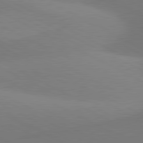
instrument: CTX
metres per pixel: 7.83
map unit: lApd
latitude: 80.9136
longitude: 128.7463
